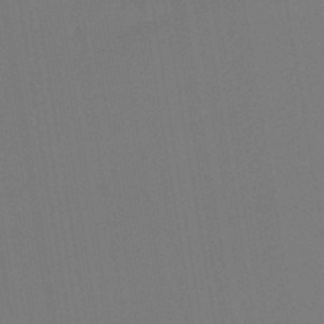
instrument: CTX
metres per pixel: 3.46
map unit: lHb
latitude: -45.1620
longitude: 72.9164
